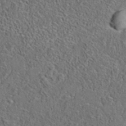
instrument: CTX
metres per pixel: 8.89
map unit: eAb
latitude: 35.5182
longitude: 109.5777
